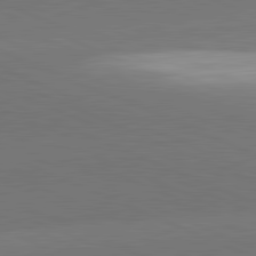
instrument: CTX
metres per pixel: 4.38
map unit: lApd
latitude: 81.9717
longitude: -155.4237
